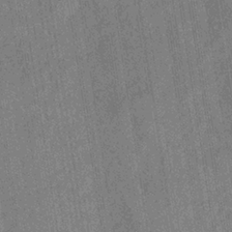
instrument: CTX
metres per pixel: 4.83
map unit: eHb
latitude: -35.4076
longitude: 81.2565
